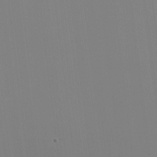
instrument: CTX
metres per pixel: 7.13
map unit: HNhu
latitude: -1.8234
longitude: -6.1011
